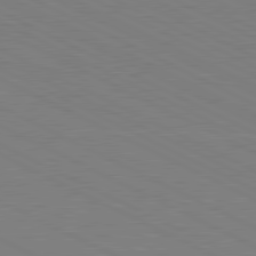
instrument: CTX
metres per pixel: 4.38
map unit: lApd
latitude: 81.0647
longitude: 150.1795
